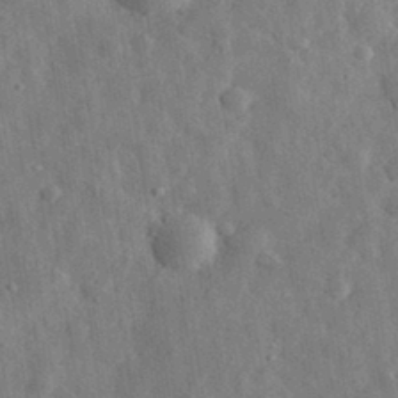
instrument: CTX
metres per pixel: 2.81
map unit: eHh
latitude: 31.4427
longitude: -74.2334
